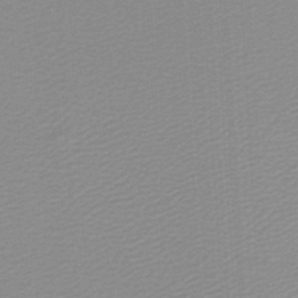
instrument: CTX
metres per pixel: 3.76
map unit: lHb
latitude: -46.6329
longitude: 64.1228
